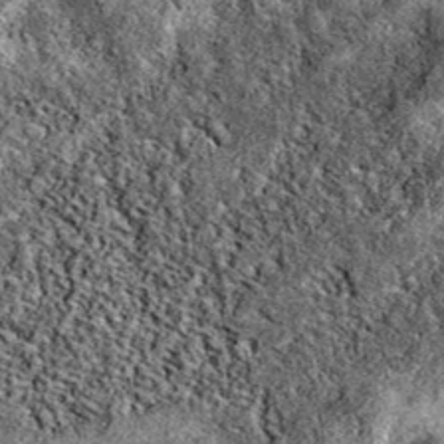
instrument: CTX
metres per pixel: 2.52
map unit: eAb
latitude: 39.1781
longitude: 111.6155
